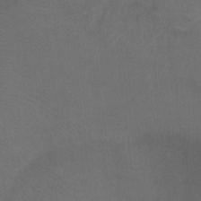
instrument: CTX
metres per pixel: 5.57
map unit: Ht
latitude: -11.6911
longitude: -35.2348
